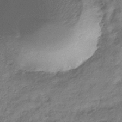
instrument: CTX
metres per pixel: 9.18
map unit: eHb
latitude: -35.6155
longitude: 80.1039
